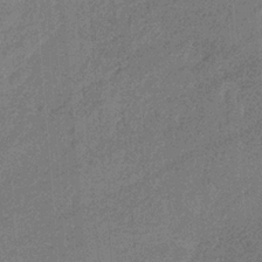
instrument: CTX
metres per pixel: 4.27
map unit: HNb
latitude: -31.4454
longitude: 60.9731
